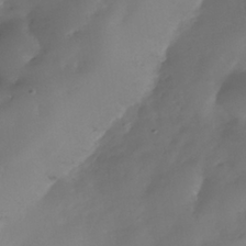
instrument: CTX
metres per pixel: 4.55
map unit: Nhe
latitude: -38.5763
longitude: -117.0459
